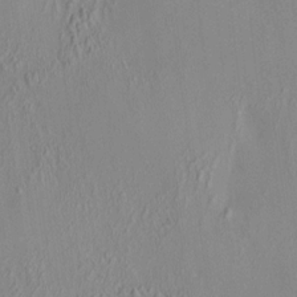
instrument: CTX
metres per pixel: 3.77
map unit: HNhu
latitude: 7.2915
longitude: 13.0298
